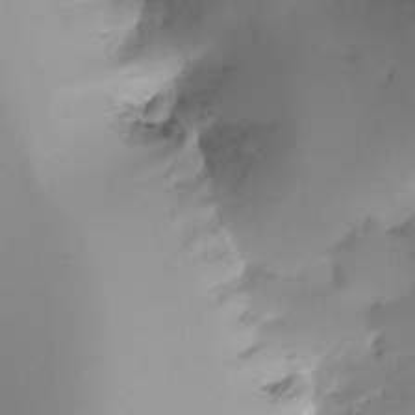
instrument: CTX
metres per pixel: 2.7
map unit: Ht
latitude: -16.5574
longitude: -48.8569
